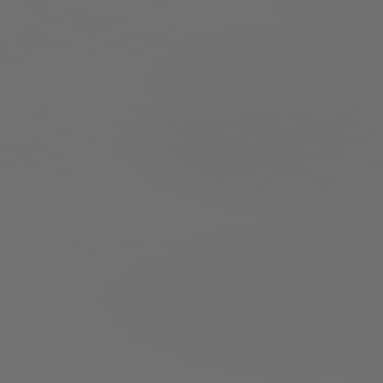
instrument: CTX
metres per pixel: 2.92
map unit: lApd
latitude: 81.8772
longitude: -164.1389
